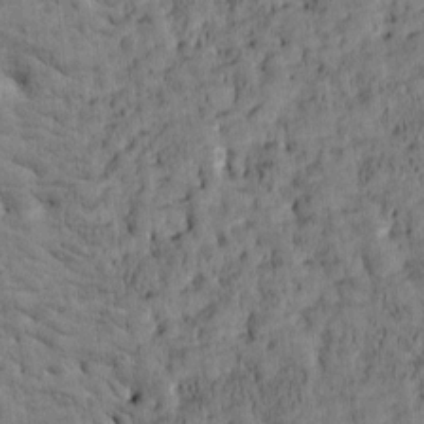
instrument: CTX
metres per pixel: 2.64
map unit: Htu
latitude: -3.5021
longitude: 175.3698
